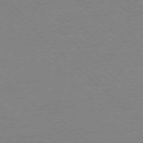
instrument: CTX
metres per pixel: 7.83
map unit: Ap
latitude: -78.2550
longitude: -85.2537
